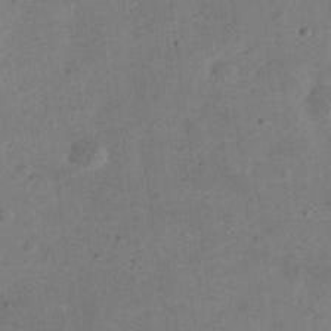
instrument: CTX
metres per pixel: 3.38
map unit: eHh
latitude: 21.2348
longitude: -69.4049
